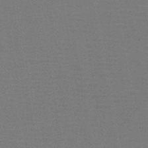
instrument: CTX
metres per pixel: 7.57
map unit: HNb
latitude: -46.1039
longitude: -40.1766
